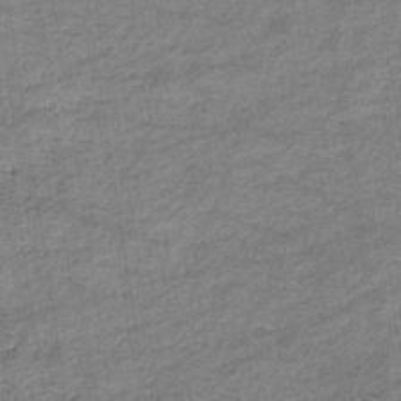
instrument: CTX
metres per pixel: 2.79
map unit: eHb
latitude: -37.3131
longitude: 77.4454
